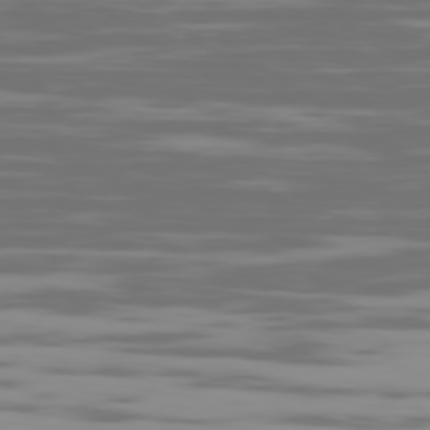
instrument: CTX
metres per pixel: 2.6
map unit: Ap
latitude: -79.4643
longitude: -102.9891
